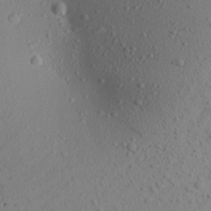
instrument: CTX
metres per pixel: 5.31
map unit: Aa
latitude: 21.4238
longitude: -145.3859
